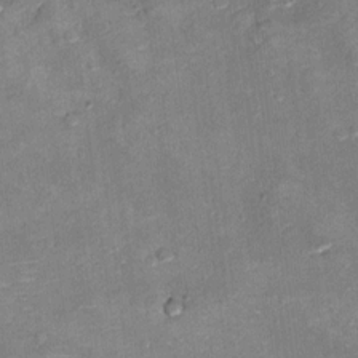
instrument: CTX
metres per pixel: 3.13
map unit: Hto
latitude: 9.3482
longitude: -36.5923
